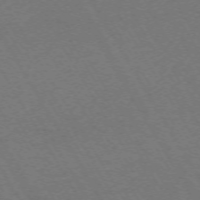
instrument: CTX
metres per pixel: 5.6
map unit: Hpe
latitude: -71.5399
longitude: 11.3132
